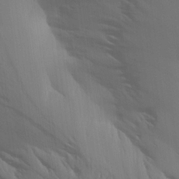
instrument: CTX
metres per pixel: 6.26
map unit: Aa
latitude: 21.8017
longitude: -146.0633
